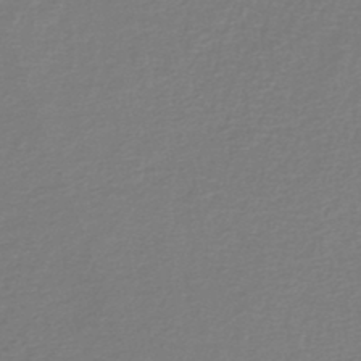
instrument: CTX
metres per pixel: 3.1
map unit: lHb
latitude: -42.6329
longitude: 62.5196
